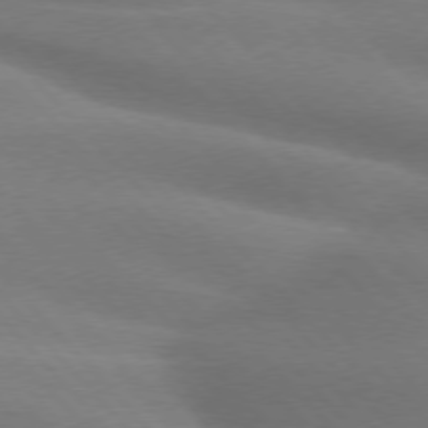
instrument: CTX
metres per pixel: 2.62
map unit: lApd
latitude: 75.9339
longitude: -61.1025
